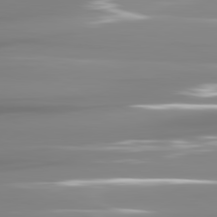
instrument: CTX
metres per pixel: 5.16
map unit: lApd
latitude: 81.6127
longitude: -137.4049
